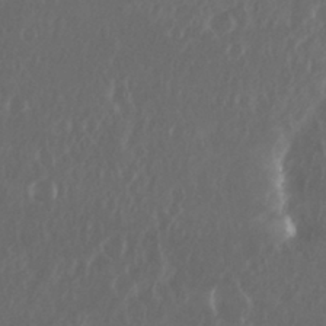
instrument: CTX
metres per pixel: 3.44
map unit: Nhu
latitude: 29.7638
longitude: -58.1200
